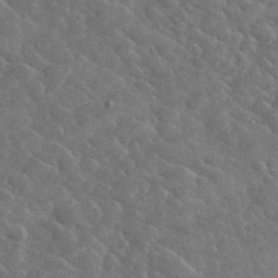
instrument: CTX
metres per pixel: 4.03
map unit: lHvf
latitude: 37.1403
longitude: -89.9528
